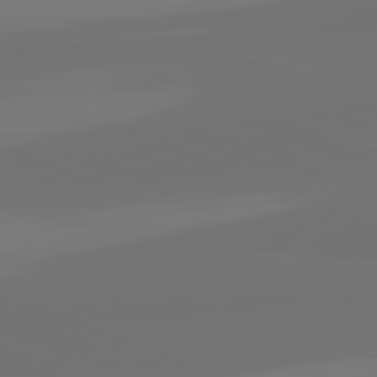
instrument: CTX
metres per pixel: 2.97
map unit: lApd
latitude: 82.3845
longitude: 154.7841
